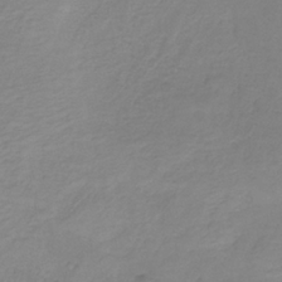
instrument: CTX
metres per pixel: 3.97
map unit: HNb
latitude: -33.8801
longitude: 53.7666
